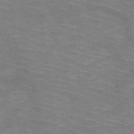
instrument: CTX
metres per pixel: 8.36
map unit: HNb
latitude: -47.6910
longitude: -45.6316
